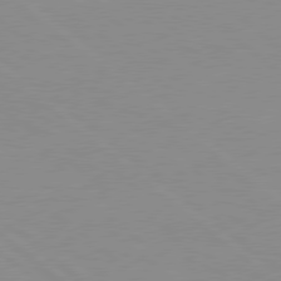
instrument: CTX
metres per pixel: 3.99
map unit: Hpe
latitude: 78.2712
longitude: -124.0633
